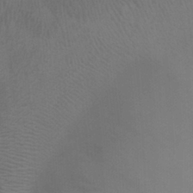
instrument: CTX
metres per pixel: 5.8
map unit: Ht
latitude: -0.9920
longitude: -16.8947
